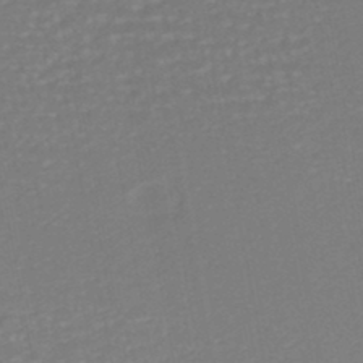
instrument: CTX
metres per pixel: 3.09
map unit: HNhu
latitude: -46.7274
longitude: 105.5588
